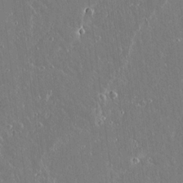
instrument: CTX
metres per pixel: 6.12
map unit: lAvf
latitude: 15.0270
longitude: -129.2726
